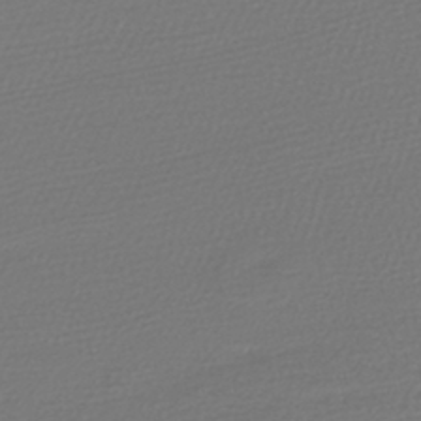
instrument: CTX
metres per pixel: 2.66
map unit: lHb
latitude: -42.5384
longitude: 69.5777
